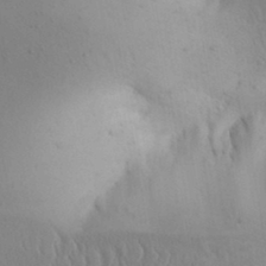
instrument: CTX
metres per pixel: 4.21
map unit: Aa
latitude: 31.3104
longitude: -143.9150
